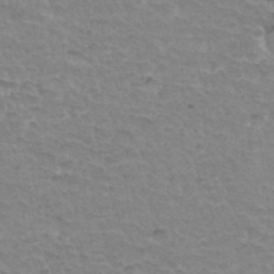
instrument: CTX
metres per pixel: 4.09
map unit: Hto
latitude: 34.2522
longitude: -45.8205
